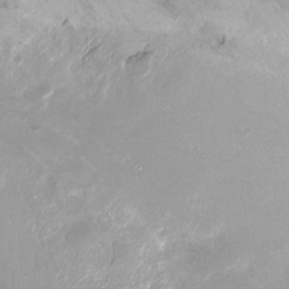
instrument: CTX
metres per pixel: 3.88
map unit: Ht
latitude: -16.5196
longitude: -44.6679
